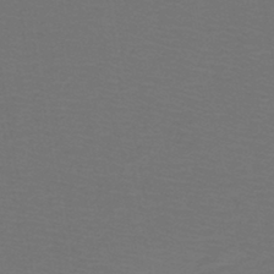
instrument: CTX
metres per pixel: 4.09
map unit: lHb
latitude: -43.4265
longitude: 52.9541
